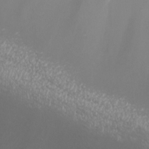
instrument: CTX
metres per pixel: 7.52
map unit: Nhu
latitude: -7.4643
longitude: -76.1577
